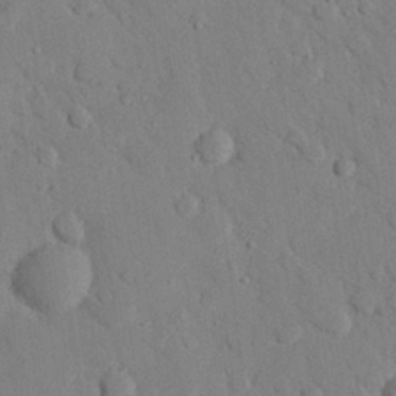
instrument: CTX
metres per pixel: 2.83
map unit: eHh
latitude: 26.6113
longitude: -79.3104
